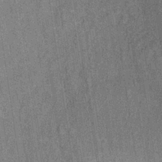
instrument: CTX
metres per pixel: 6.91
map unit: lHb
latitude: -35.5588
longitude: 63.6910
